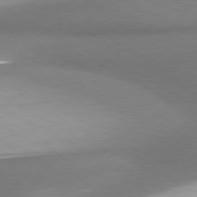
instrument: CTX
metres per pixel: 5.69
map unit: lApd
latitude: 80.7057
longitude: 176.0094
